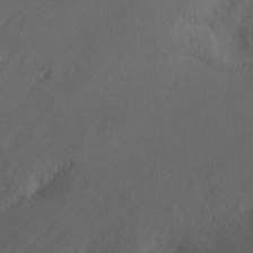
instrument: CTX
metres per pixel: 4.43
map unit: Nhu
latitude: -8.8975
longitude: -40.8002
